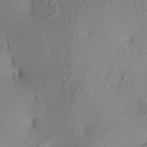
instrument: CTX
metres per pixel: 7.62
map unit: lAa
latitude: 4.6113
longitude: -116.1200
